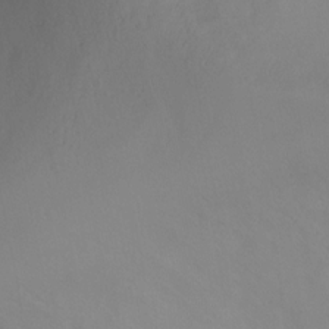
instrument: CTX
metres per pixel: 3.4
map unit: Ht
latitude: 1.0647
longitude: -20.0255
